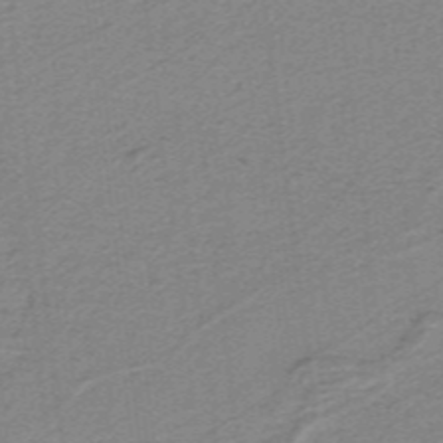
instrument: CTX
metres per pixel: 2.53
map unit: lHb
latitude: -40.3684
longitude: 54.1984
